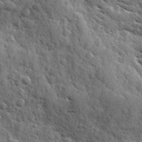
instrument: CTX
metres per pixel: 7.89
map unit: Ave
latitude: 10.9136
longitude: -102.9513
